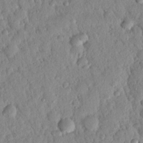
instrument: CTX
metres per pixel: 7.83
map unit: Nhu
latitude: 21.8773
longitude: -77.2348
